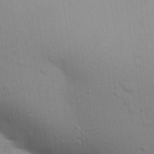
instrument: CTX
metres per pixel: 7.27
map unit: Aa
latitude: 30.0255
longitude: -147.1970
